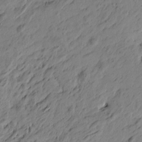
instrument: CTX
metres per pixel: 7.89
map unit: Htu
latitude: -5.2565
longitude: -179.4049
